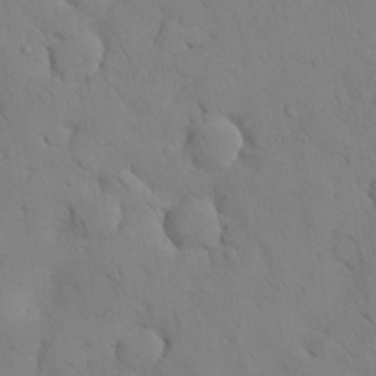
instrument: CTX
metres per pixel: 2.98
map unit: Nhu
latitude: 28.5923
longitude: -72.6680
